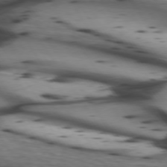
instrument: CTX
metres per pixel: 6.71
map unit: lApd
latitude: 74.2334
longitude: -64.3089
